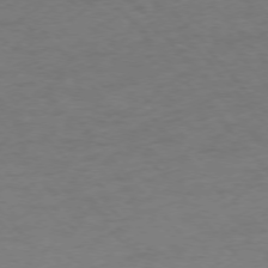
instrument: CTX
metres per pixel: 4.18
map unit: Ap
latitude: -76.2173
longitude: -70.2333
